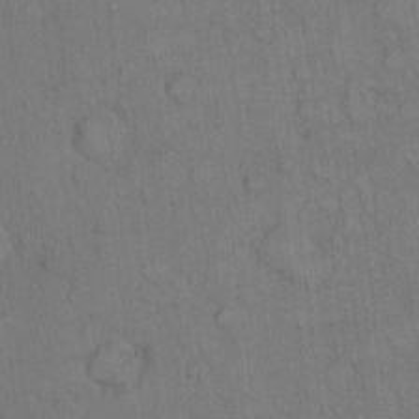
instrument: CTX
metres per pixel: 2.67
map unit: Hto
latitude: 10.3090
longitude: -61.0080
